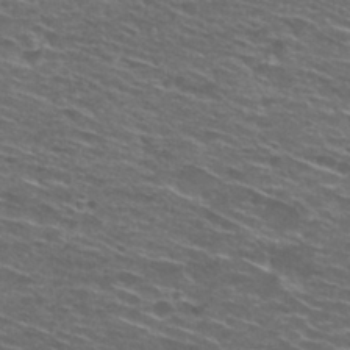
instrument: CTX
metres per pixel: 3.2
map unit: Hto
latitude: 28.3089
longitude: -48.7246
